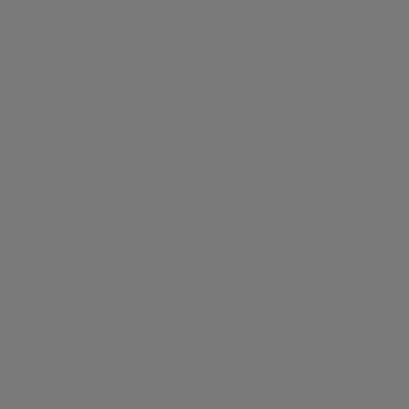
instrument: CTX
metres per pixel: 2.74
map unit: Hpe
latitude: 77.7071
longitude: -176.8380
